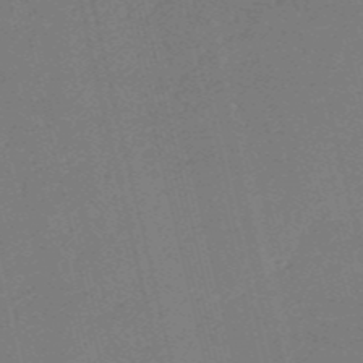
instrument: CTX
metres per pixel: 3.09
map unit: HNb
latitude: -54.8030
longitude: -39.7827
